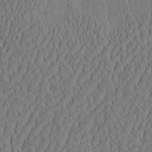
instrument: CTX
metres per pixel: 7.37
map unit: eHh
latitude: -3.4454
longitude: 15.1431
